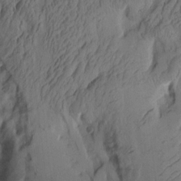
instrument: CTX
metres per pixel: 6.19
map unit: Aa
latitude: 8.9703
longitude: -127.1403
